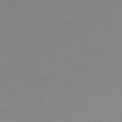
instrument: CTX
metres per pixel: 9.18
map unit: lHb
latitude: -44.4818
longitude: 75.6911
